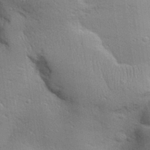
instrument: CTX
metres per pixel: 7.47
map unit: Aa
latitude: 31.5371
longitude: -144.6679
